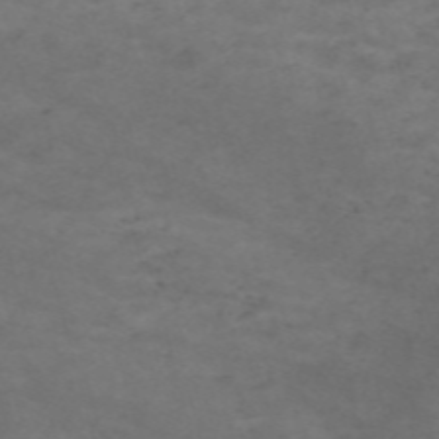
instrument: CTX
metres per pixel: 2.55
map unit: Nve
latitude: -59.1620
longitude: 58.9163
